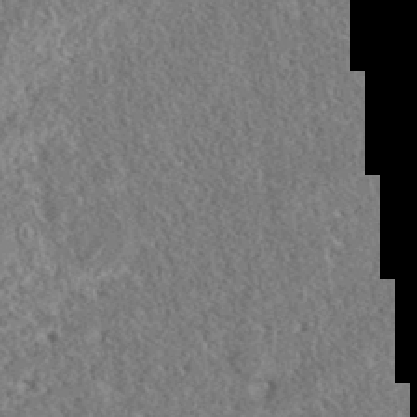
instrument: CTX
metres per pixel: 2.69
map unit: eAb
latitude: 37.4049
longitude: 112.3117
